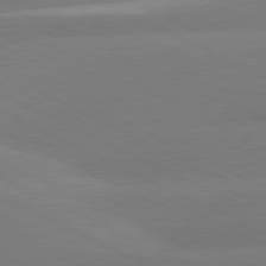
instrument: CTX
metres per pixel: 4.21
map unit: lApd
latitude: 80.9892
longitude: -154.8191
